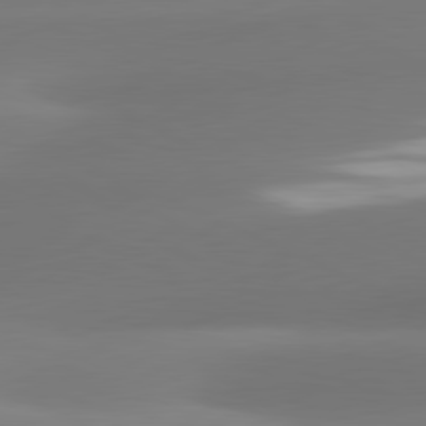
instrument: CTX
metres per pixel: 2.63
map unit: lApd
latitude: 80.9703
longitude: -160.9891
